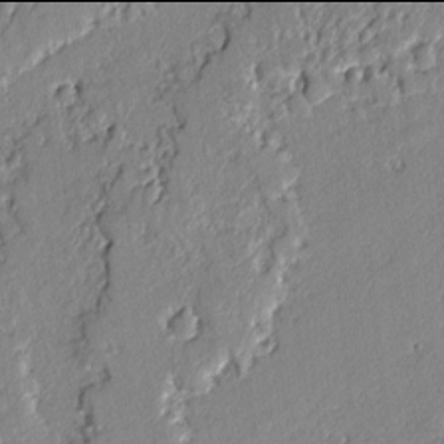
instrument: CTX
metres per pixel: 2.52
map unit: lAvf
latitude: -2.0094
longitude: -109.0647
